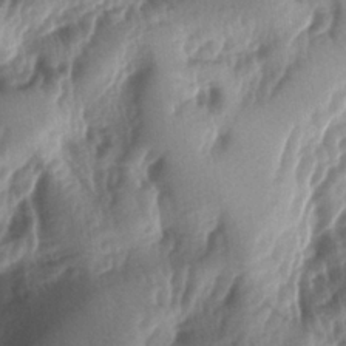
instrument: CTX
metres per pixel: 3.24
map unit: lAa
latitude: -5.4076
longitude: -126.6113
